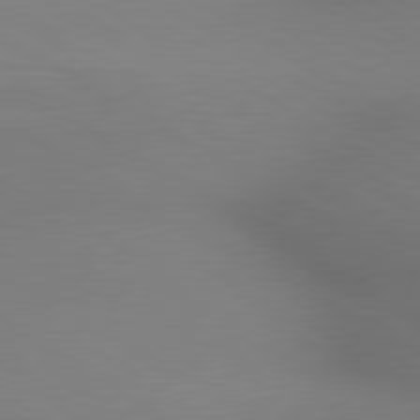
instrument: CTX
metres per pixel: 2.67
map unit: lApd
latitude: 80.4223
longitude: 133.8423
